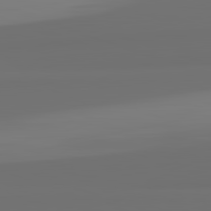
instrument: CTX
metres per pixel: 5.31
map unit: lApd
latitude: 82.6301
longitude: 162.9541
